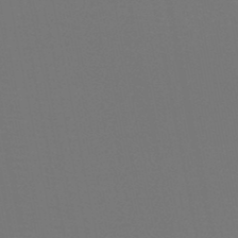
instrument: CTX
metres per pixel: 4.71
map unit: HNb
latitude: -47.4265
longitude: -42.8191
